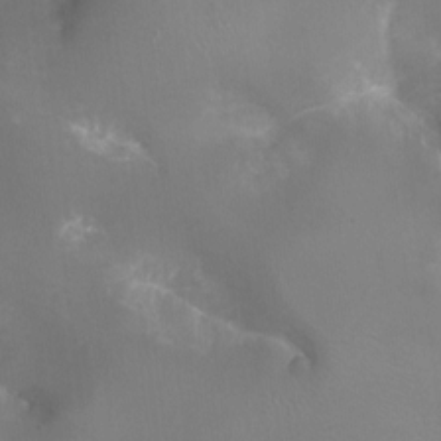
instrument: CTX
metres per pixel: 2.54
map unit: Ht
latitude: -17.2943
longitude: -44.1578
